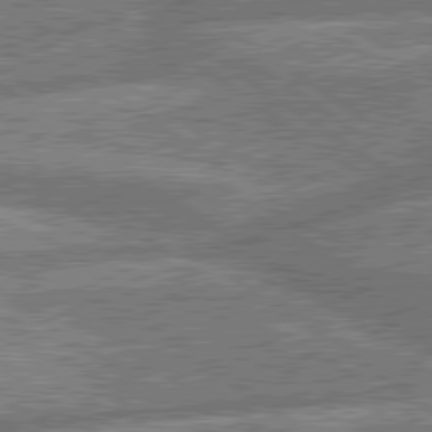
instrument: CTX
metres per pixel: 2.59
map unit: lApd
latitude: 79.9339
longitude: -168.8380
